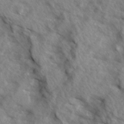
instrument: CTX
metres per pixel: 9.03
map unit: Ave
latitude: 13.1592
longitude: -101.7072
